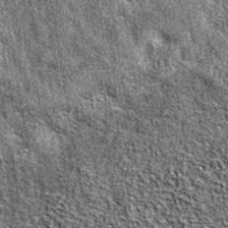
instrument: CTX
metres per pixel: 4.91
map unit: eAb
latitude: 37.2537
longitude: 105.6533
